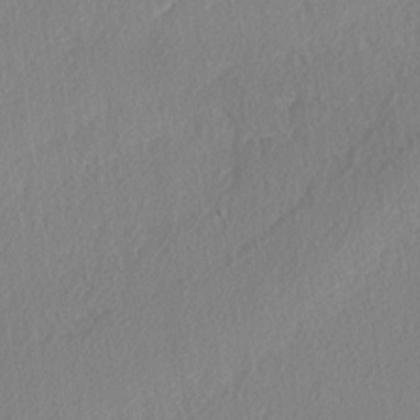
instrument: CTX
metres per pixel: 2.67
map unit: lAvf
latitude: -5.4076
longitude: -108.9513
